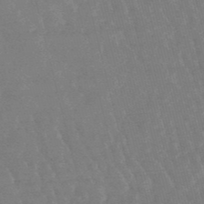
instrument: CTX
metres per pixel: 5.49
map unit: lHb
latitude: -48.3873
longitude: 72.5196
